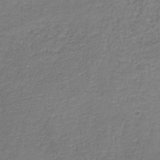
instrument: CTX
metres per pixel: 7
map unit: eAb
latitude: -36.3873
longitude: 52.1983
